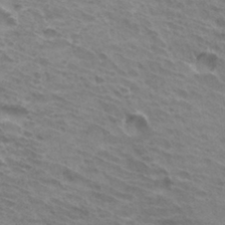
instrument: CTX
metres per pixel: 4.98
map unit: Hto
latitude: 32.7435
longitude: -41.3292
